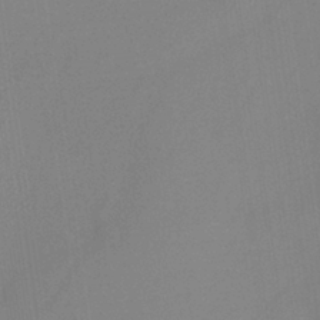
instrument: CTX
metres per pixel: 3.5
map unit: HNb
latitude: -36.7274
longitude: 54.5574
